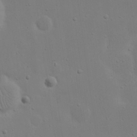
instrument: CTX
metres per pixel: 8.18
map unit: eHh
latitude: 17.9717
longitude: -71.7449
